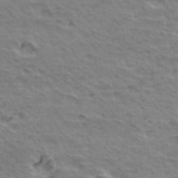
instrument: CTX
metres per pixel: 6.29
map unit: Hto
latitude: 35.5560
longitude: -43.7450
